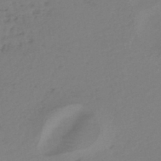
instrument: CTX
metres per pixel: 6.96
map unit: eHh
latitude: -42.2172
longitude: -32.6490
